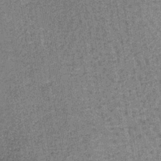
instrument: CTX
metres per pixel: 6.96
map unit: lHb
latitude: -39.3699
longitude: 60.2739
